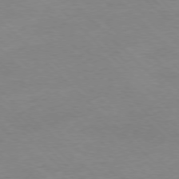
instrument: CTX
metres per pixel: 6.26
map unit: Ap
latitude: -77.6911
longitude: -86.9891
